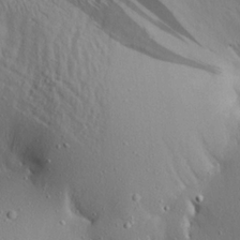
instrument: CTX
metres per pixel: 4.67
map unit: Aa
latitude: 20.1767
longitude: -147.8962
